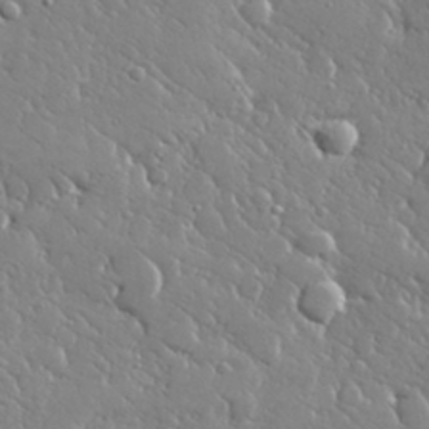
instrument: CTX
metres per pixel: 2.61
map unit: lHvf
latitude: 32.0255
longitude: -92.9324
